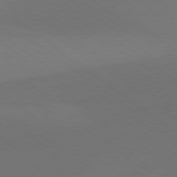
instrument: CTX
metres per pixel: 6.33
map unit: lApd
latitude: 78.7813
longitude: -51.9717
